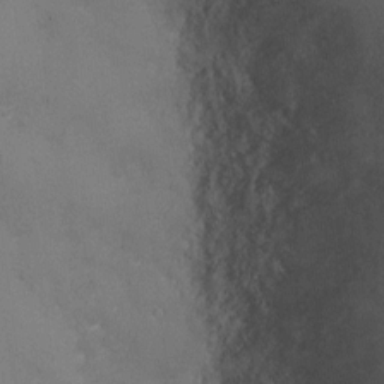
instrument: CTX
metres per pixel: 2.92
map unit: Ht
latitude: 1.5560
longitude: -19.5749
